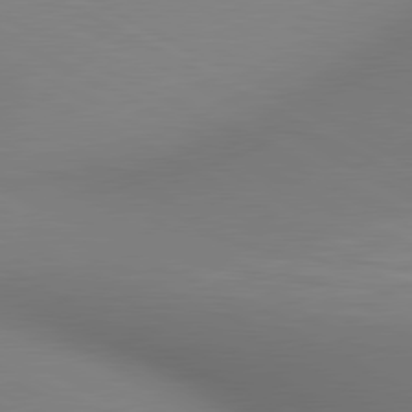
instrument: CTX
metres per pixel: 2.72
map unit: lApd
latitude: 80.4979
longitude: 132.8786
